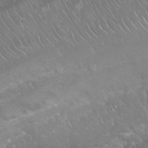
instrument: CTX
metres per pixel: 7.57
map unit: Nhu
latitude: 24.1011
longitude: -60.7435
